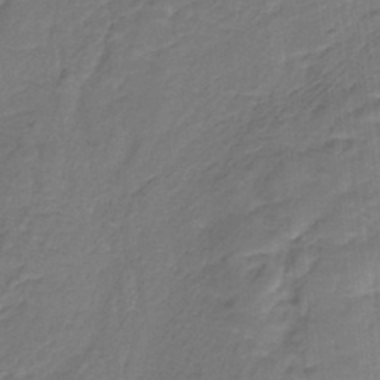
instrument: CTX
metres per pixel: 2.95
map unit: HNb
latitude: -35.5021
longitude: 57.6911
